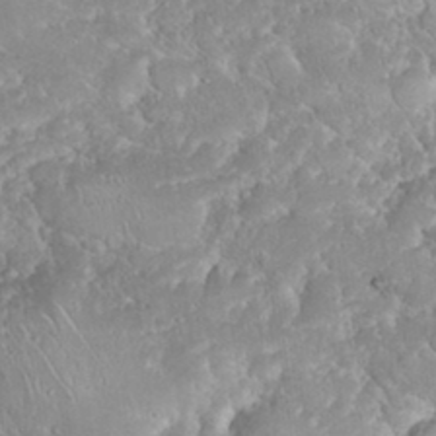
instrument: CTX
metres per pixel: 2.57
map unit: eHh
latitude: 35.0458
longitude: -64.3845
